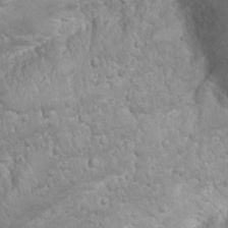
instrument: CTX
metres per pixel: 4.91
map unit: Nhu
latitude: 24.2900
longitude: -59.8017
